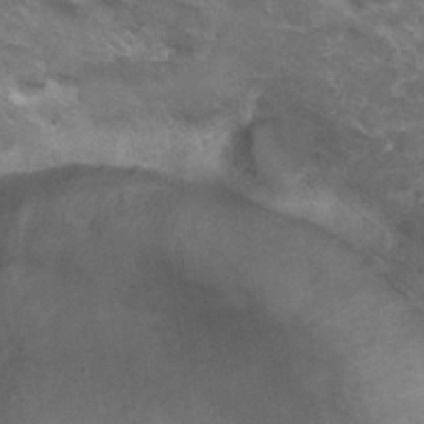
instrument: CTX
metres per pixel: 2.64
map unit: Hto
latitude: 30.6680
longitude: -42.7624
